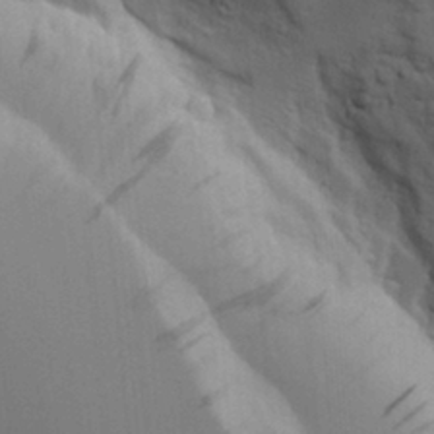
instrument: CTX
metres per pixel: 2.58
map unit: Aa
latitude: 19.0836
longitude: -126.4979
